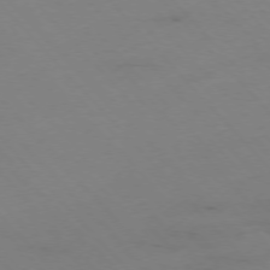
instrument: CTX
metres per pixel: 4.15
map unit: Hpe
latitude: -76.5574
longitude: -19.2537
